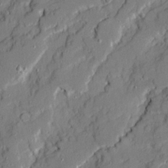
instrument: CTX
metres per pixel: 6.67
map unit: Ave
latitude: 21.1592
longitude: -129.0836
